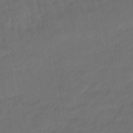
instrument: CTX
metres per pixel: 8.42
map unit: eHb
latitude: -47.4454
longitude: 80.9920
